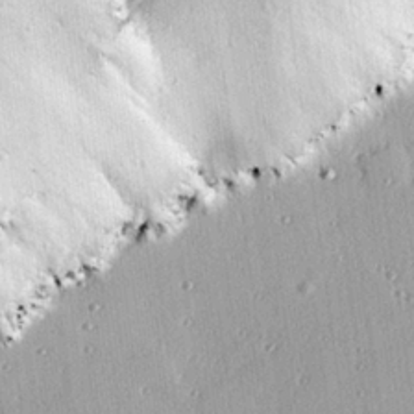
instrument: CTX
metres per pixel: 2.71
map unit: eHh
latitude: 25.3292
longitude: -89.1215
